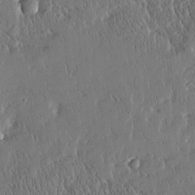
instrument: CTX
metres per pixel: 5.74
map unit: Htu
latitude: -4.0850
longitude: 174.6707
